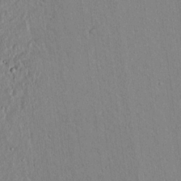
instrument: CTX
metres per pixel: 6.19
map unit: lAvf
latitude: 7.0269
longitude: 167.6155
